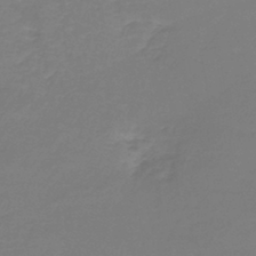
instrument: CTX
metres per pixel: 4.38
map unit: lHb
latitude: -42.6896
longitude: 62.6707
